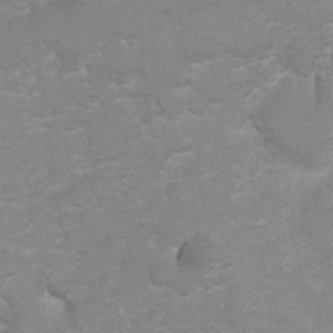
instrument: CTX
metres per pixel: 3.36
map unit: Hto
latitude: 5.3482
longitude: -31.9717
